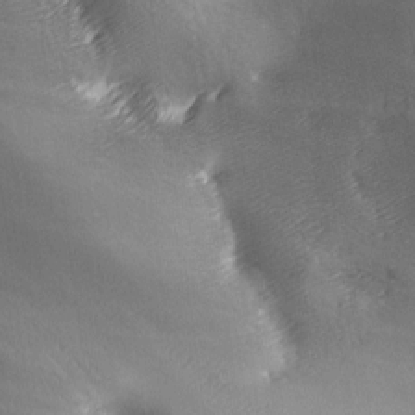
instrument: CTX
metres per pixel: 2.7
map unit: Ave
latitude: -6.4440
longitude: -121.1215
